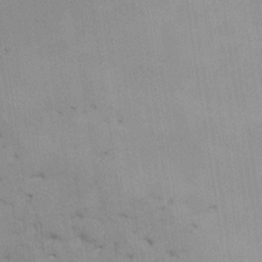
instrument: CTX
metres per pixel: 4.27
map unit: HNhu
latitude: 6.8947
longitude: -2.3278
